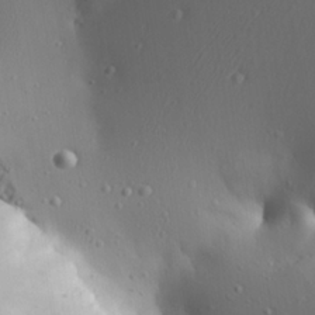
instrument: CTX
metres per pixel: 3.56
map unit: Aa
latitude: 24.7246
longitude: -135.7638
